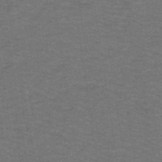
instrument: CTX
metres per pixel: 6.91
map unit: lHb
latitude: -42.6518
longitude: 54.1795
